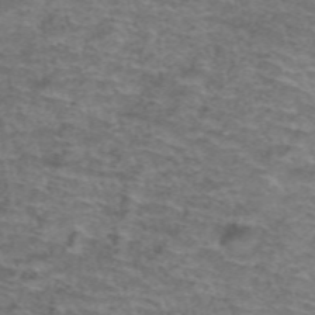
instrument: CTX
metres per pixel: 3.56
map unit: Hto
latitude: 38.1389
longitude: -41.4804
